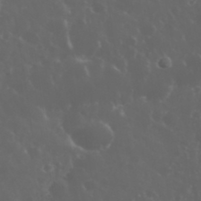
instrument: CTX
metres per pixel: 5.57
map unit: eHh
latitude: 34.4412
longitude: -59.8017
